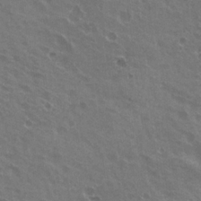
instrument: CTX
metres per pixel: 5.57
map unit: Nhu
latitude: 20.9325
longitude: -30.8002
